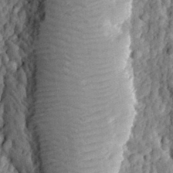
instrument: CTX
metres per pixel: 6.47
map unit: eHh
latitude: 31.2726
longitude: -80.3278
